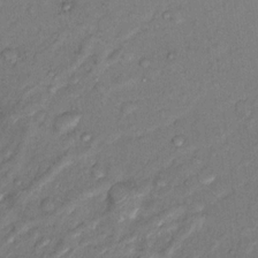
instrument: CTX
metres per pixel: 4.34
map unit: Nhu
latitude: 13.3293
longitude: -28.6490
